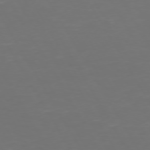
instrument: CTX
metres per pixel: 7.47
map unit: Hpe
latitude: 72.2901
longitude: -126.4034
